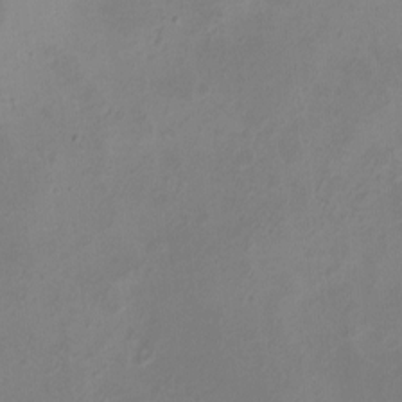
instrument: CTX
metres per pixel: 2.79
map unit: eHh
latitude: -5.4076
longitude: -78.0444
